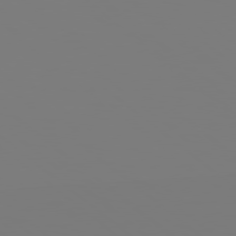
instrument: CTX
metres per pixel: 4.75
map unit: Hpe
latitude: 78.4979
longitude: 173.9745
